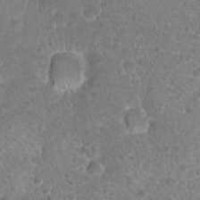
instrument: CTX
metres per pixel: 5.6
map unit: Hto
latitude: 18.2900
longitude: -41.7638
